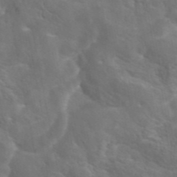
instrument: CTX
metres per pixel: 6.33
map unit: eAb
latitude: 45.3292
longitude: 125.2943
